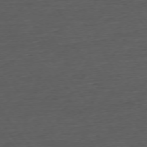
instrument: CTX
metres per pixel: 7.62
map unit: Ap
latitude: -75.8801
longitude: -89.1215
